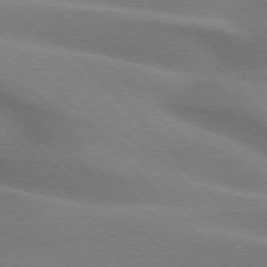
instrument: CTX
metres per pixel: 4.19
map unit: lApd
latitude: 75.4804
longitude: -61.4993
